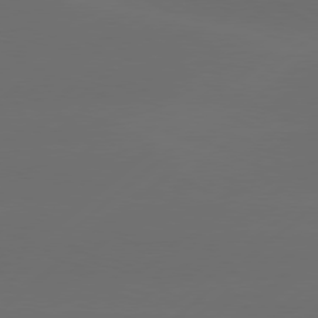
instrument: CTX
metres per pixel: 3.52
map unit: Hpe
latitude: 78.3090
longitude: -132.0822
